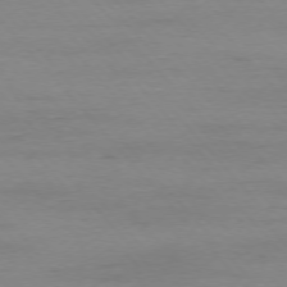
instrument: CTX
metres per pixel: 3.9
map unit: Ap
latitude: -76.5763
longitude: -83.7827
